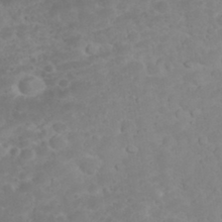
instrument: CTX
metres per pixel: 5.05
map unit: eHh
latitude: 32.4979
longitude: -62.0822
